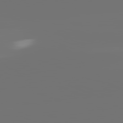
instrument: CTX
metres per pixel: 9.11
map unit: lApd
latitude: 82.0255
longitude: -154.4601
